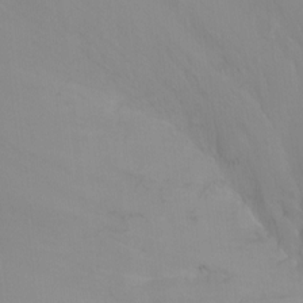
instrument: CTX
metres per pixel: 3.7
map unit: Ht
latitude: -3.4076
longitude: -25.1403
